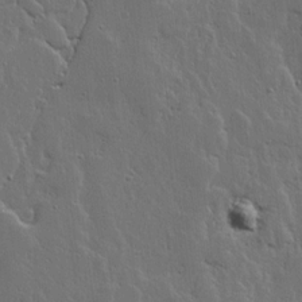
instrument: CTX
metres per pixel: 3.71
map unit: lHvf
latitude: 17.4993
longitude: -116.6302
